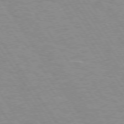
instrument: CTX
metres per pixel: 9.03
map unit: Hpe
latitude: 73.9906
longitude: -136.6869
